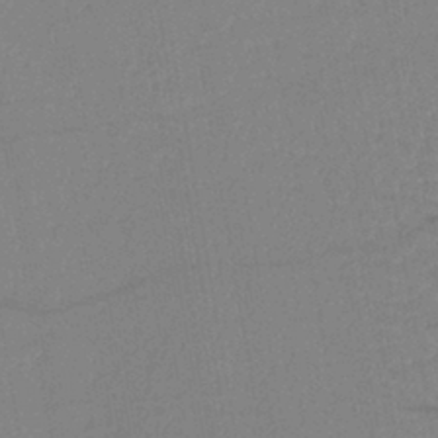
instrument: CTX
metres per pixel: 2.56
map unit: lHb
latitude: -41.6533
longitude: 68.1038
